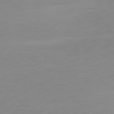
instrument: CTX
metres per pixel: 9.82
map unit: Ap
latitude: -77.5588
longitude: -67.7449
